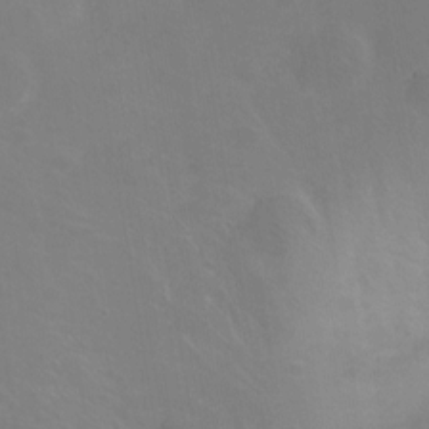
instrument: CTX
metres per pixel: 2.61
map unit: Ht
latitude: 0.3467
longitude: -45.9528
